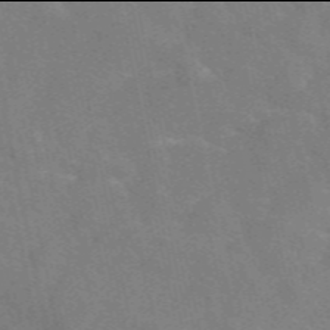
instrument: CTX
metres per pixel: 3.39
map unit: eAb
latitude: 49.9906
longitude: 116.3306
